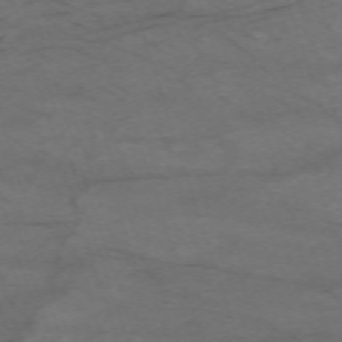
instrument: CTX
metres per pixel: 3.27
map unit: Nhu
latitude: -68.0472
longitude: 39.8800
